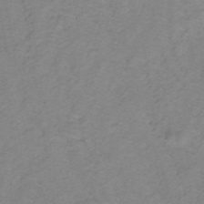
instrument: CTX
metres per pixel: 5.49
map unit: lHb
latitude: -31.5588
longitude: 65.3321
